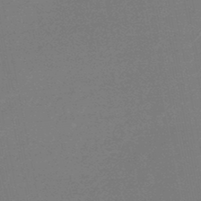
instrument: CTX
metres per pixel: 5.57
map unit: eHb
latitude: -46.9919
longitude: 80.5574
